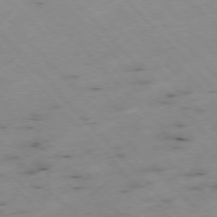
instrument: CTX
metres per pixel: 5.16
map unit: Ap
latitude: -76.7841
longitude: -60.3467
